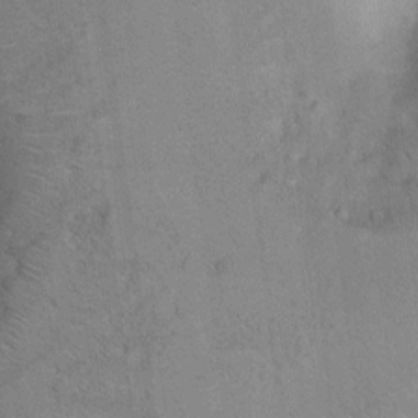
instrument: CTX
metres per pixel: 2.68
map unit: Ht
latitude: 6.9325
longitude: -30.2334
